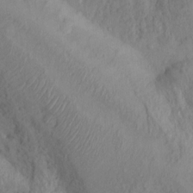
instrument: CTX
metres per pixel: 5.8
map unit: Nhu
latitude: 13.8017
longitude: -29.3293
